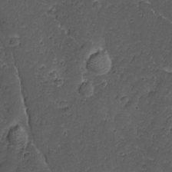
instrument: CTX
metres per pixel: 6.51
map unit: Nhu
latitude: -6.2172
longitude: -152.8569
